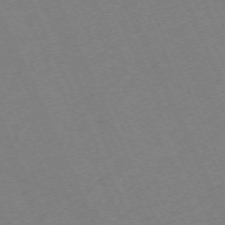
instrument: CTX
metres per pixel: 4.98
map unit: Hpe
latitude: -71.0298
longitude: 12.6330
